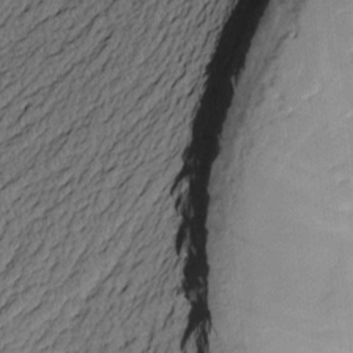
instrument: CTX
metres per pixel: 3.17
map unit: Nve
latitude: -6.9352
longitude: 174.7841
